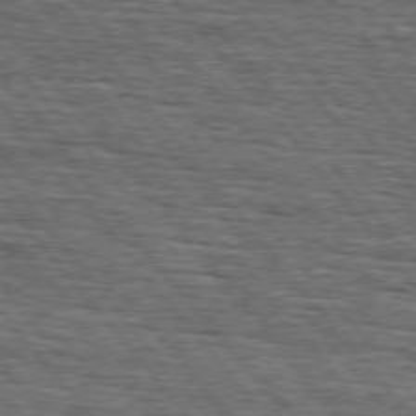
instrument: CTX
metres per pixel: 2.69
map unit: lApd
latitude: 75.8961
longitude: -86.2144
